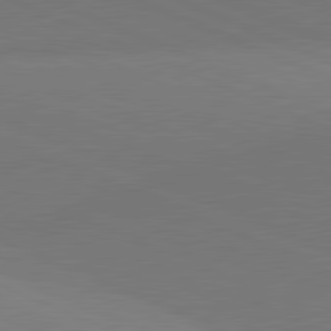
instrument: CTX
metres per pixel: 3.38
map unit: lApd
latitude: 81.4426
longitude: 136.1983
